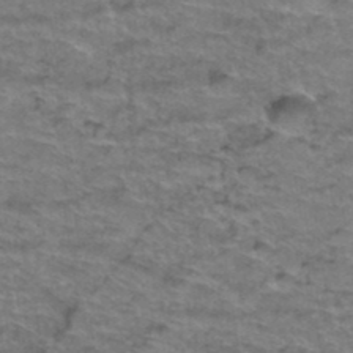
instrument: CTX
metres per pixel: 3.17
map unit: Hto
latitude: 38.3656
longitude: -43.7261
